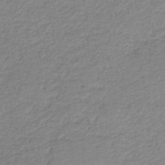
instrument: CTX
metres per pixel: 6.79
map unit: HNb
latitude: -40.2739
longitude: 50.0850
